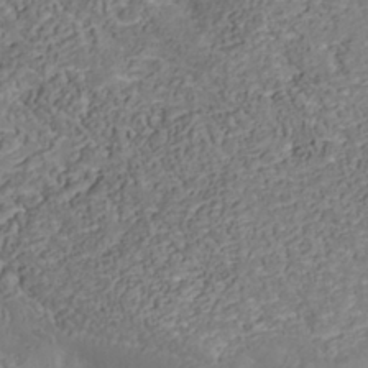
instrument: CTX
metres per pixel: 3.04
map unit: Nhu
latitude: -39.1053
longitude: -85.6316
